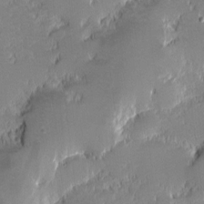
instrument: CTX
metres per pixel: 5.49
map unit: eHh
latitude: -1.7100
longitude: -85.6127
